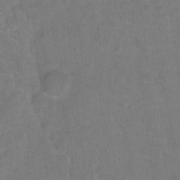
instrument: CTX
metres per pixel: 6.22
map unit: Hto
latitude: -4.2550
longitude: -35.9528
